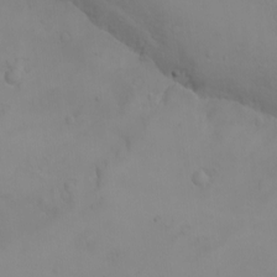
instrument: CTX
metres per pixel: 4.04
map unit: eHh
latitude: -9.5210
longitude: -67.6316
